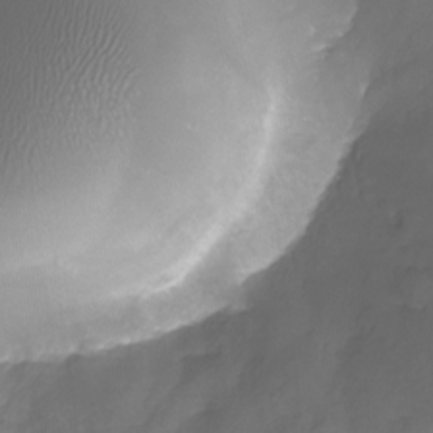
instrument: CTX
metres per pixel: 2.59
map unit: Nhu
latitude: -22.1228
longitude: -56.8191
